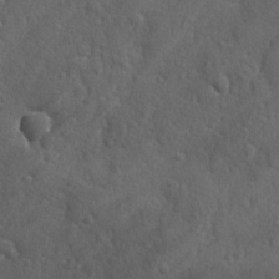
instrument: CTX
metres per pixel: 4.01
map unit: Ave
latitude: -8.1417
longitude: -120.0444
